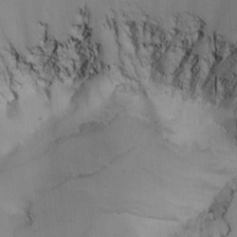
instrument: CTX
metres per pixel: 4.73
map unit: Nhu
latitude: -4.8597
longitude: -93.6127
